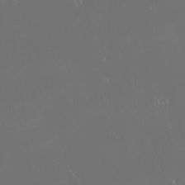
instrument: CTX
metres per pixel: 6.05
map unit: eHh
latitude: -2.7463
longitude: 20.3495
